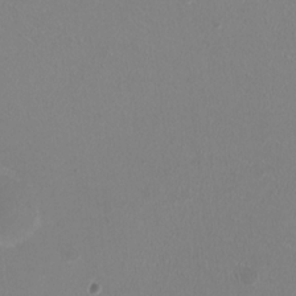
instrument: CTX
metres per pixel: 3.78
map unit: HNhu
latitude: -2.1605
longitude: -1.1214
